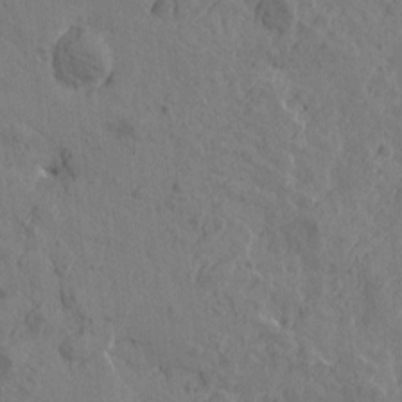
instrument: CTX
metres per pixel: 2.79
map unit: Htu
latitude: -0.7841
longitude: -175.7639
